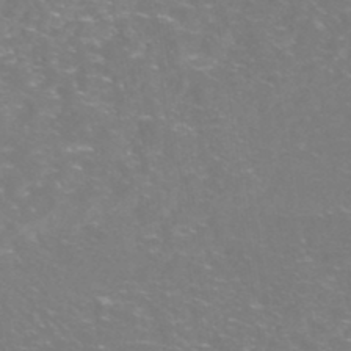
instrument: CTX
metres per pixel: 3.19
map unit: Nhe
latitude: -45.8989
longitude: 152.9352
